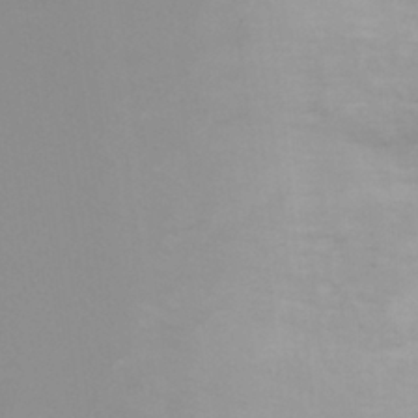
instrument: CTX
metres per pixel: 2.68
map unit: Ht
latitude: 6.3656
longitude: -29.8583
